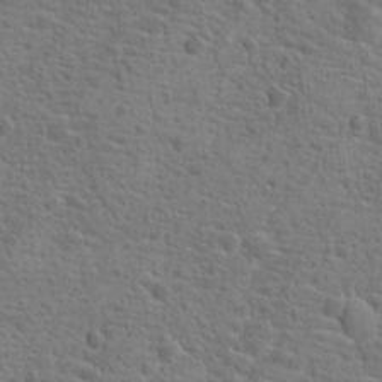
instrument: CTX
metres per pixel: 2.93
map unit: Hto
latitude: 18.8758
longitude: -42.4223
